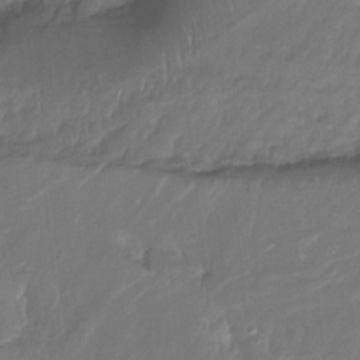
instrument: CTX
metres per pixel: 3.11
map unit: Ht
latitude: -14.5385
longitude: -52.9892
